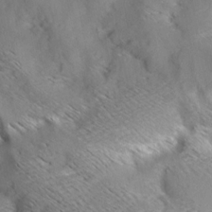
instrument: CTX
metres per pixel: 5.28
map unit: Aa
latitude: 9.4615
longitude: -140.4034
